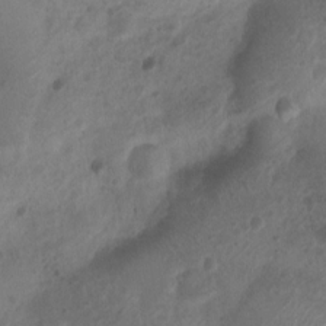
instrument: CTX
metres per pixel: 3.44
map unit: Nhu
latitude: 6.8758
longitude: -22.1389
